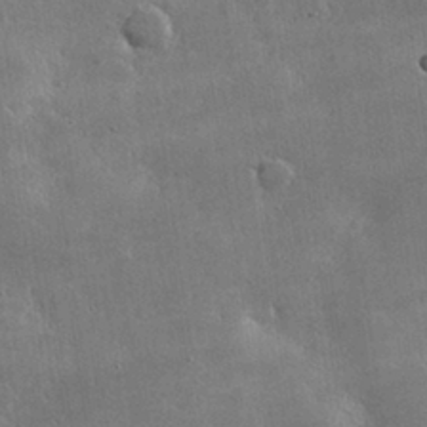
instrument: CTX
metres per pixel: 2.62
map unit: lHvf
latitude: 31.9528
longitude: -92.1955
